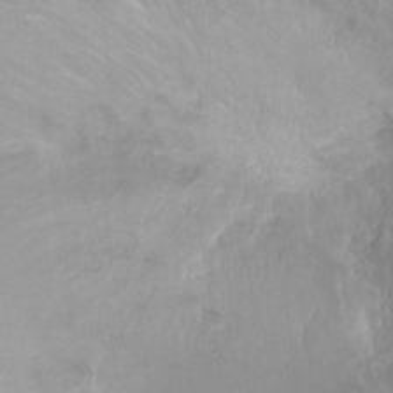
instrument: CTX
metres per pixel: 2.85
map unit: Nhu
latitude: -13.5210
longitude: -39.9906
